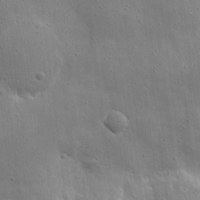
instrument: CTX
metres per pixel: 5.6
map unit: eHh
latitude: 9.4615
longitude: -72.9703
